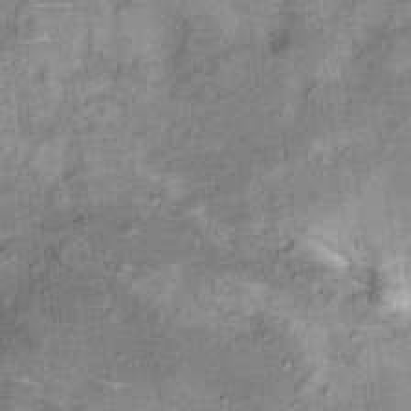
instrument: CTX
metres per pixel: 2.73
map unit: Ht
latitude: 11.3293
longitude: -39.4048
